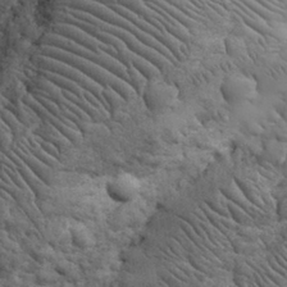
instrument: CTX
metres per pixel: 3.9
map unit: eHh
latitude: 32.3278
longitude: -67.5560
